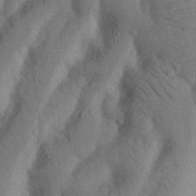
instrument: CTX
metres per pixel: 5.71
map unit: Nhu
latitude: 20.1011
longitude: -75.5182
